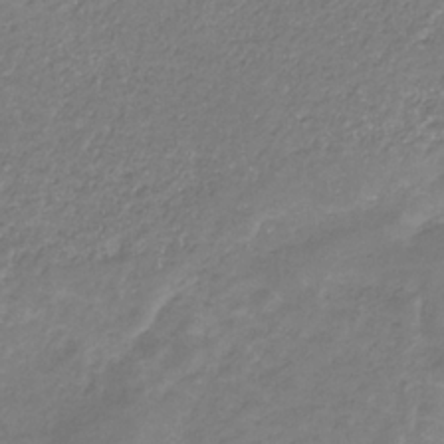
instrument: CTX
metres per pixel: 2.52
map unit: eHb
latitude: -31.4265
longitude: 67.3699
